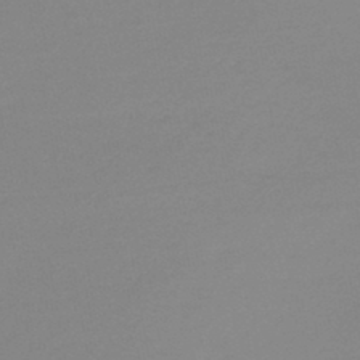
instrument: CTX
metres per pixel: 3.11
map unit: lHb
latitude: -44.0661
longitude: 64.1228
